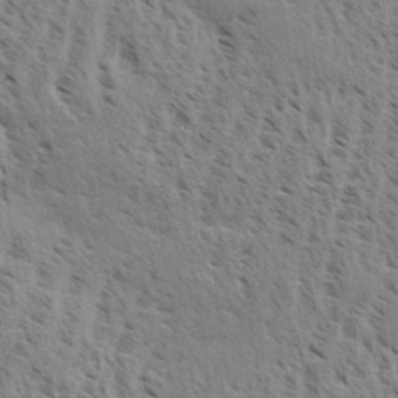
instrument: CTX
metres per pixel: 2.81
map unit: eHh
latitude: 34.0633
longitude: -140.9513
